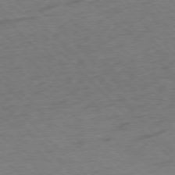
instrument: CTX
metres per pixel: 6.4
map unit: Ap
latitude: -77.3132
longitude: -85.8583
